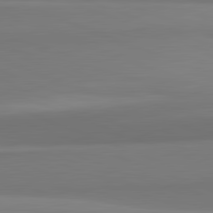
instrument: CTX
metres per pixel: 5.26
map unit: lApd
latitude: 82.2522
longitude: 170.8219
